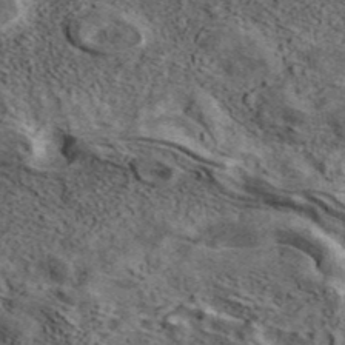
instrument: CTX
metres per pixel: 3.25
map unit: ANa
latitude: 41.8205
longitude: 13.5588
